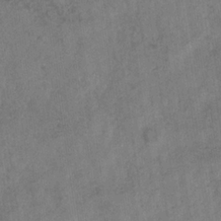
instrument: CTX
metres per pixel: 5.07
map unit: eHb
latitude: -29.9178
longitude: 69.0486
